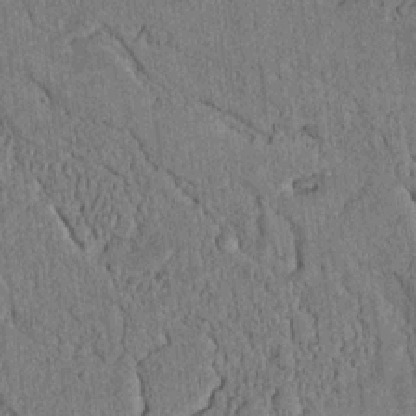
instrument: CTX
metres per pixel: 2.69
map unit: lAvf
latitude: 5.0836
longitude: 169.5588
